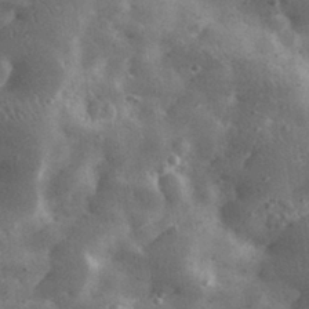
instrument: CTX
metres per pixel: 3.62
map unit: lHvf
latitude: 31.4049
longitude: -89.0081
